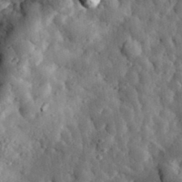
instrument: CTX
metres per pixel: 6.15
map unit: eHh
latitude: 34.6112
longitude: -80.5924
